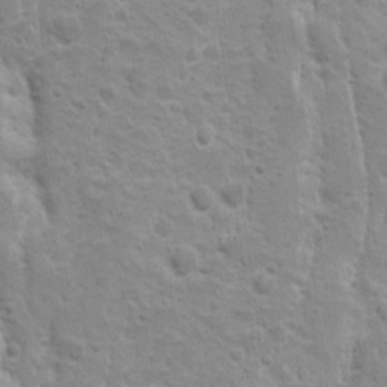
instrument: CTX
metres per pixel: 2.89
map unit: Ave
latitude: 10.3090
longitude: -104.4790
